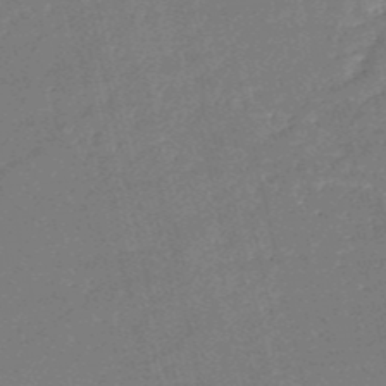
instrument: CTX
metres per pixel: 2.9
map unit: HNb
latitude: -51.6911
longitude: -40.6490
